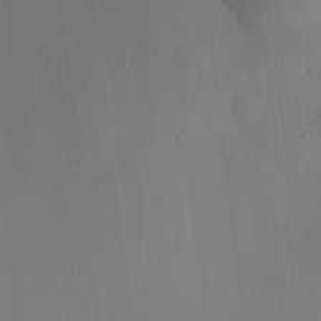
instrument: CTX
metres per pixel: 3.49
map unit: HNhu
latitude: 9.8206
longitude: 16.0661
